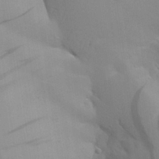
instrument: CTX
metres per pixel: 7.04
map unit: Aa
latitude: 29.3859
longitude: -132.3467
